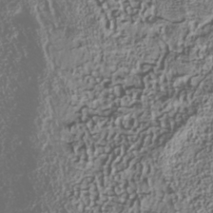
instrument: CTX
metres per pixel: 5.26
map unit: Nhu
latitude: -41.1998
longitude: -86.1578
